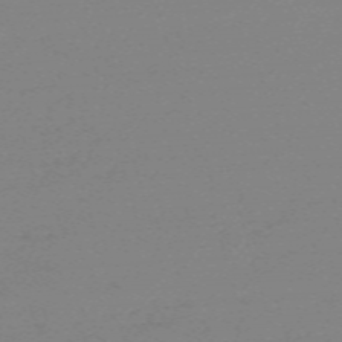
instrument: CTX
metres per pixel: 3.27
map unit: eHh
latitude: -62.0472
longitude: 52.0661
